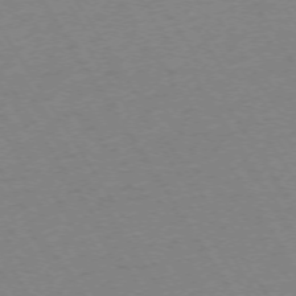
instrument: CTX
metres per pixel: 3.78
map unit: Ap
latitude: -73.3132
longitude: -71.6694
